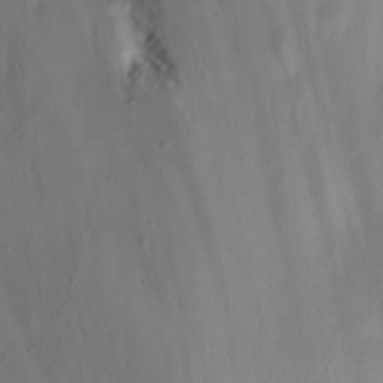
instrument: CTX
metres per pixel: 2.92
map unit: eHh
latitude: 23.2159
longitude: -66.3467
